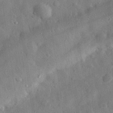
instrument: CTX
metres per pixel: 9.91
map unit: eHh
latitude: 29.5182
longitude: -77.1781
